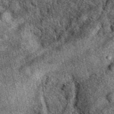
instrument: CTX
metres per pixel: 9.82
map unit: eAb
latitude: 39.1214
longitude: 109.2565
